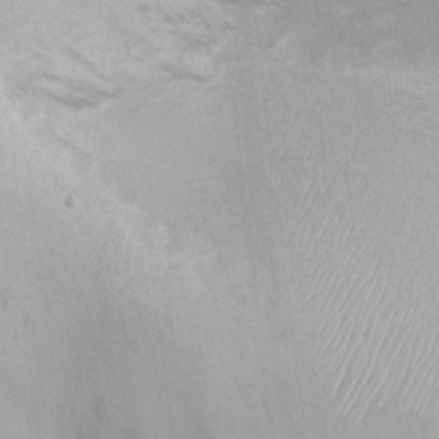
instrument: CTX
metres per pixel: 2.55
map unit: Ht
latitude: -1.5211
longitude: -15.2726
